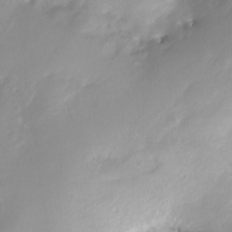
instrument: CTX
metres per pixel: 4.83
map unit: Nhe
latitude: -29.0298
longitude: -109.9339
